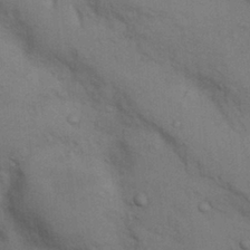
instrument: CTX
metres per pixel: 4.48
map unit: Nhu
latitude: 7.8394
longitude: -24.1766
